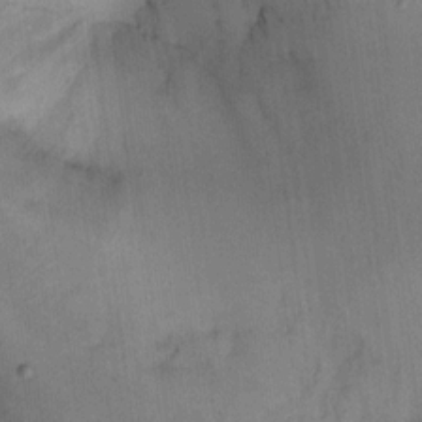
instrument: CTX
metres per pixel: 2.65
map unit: Ht
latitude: 10.1200
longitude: -40.4601
